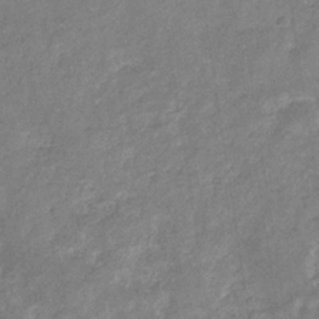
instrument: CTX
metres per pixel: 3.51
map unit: eHb
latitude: -34.6518
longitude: 74.7275
